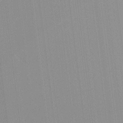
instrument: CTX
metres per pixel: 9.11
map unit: lHvf
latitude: -12.7274
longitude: -103.1970
